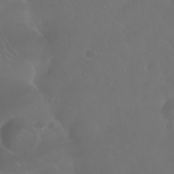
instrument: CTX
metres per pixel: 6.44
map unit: eHh
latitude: 24.8757
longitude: -63.0837
